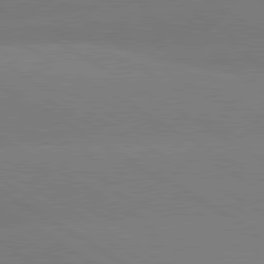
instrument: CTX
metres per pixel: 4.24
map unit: lApd
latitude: 80.4412
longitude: -146.0822
